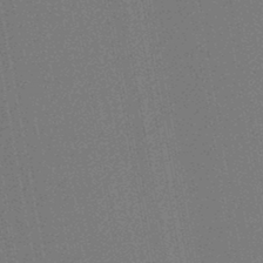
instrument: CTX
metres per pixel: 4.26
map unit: lHb
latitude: -45.1998
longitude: 74.5574
